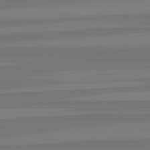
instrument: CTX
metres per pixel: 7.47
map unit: lApd
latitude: 82.5734
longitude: -176.5357
